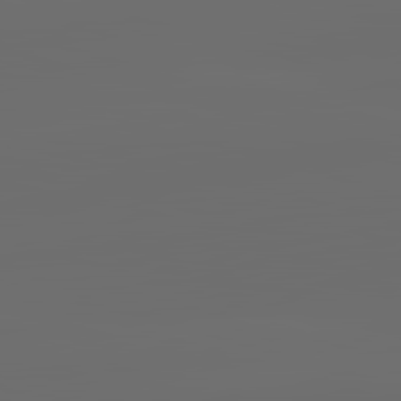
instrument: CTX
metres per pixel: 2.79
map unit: lApd
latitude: 83.7449
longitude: -130.3090
